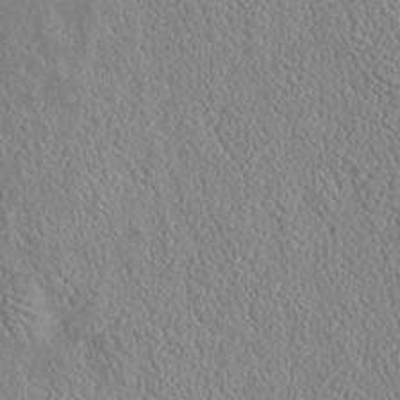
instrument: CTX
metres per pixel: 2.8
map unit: Htu
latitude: -6.7085
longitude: 155.5399
